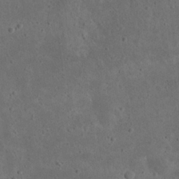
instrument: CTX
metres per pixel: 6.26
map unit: eHh
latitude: 23.0836
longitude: -68.3278
